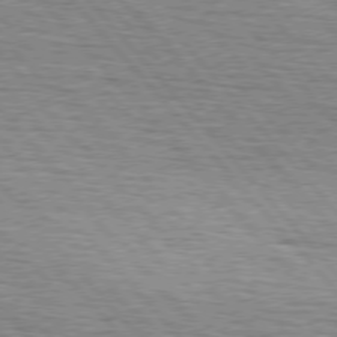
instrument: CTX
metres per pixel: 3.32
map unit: lApd
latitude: 75.7828
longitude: -82.8191
